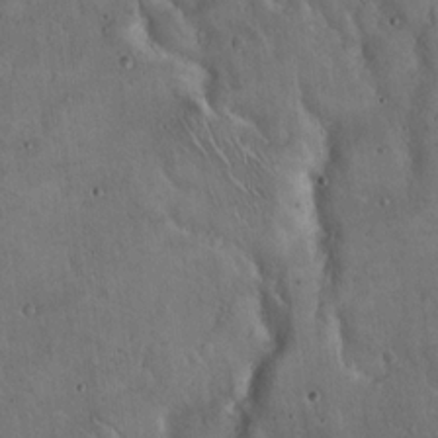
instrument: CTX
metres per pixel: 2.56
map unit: Hto
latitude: 16.6679
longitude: -59.2915
